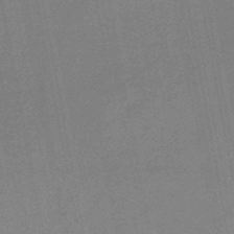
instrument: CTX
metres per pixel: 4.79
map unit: HNb
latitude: -47.6155
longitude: -39.8772
